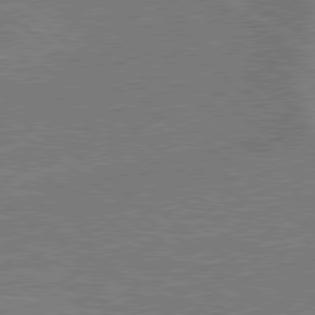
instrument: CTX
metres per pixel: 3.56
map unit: lApd
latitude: 79.6883
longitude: 166.5196
